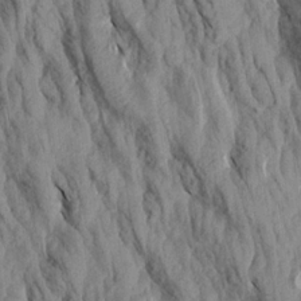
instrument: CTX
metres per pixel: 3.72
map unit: Aa
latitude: 18.4223
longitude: -145.6505
